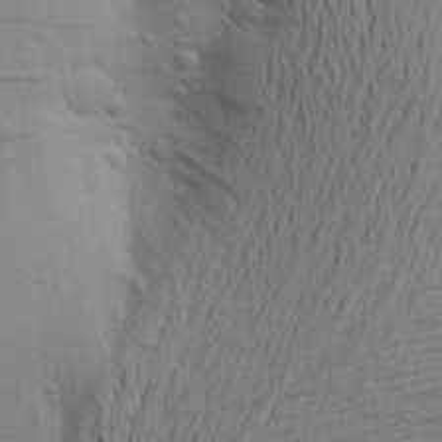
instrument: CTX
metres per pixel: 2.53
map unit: Aa
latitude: 21.4049
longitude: -148.2711
